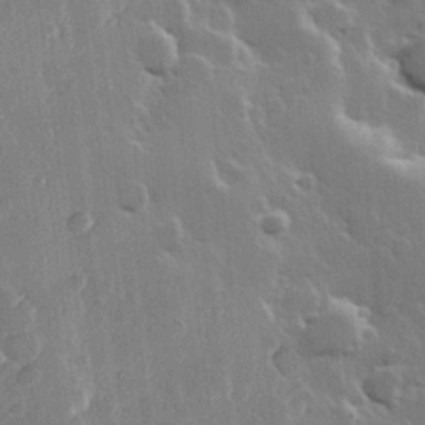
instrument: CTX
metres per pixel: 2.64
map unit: Hve
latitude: 22.8380
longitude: 149.3321
